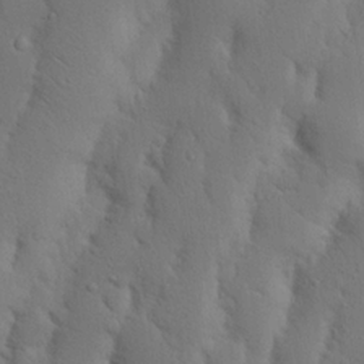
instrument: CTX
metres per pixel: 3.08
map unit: Nhu
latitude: 19.7827
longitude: -75.5749
